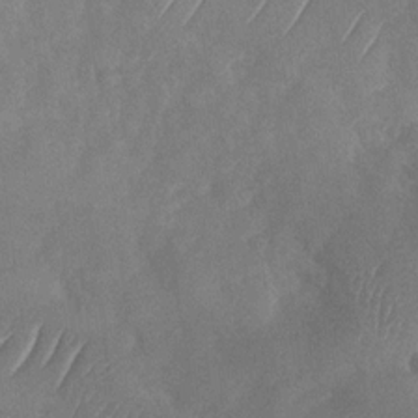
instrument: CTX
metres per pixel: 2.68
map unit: Nhu
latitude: -29.8611
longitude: -60.5168
